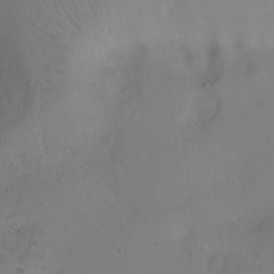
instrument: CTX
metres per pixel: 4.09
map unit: Ht
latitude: 0.4979
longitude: -44.9702
